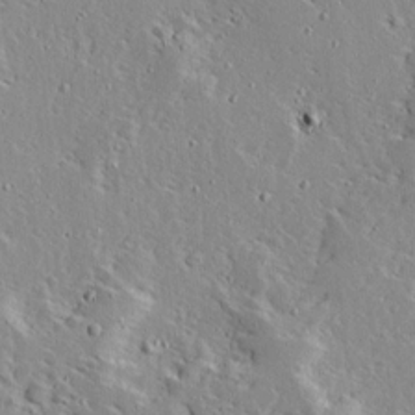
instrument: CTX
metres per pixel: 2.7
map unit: Ave
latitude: 12.6302
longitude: -137.9528
